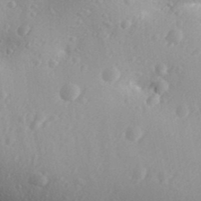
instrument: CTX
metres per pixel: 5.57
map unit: Aa
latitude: 29.6316
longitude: -138.9514
